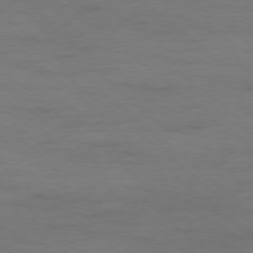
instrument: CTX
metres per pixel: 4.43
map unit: Hpe
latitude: -78.2172
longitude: -20.0822
